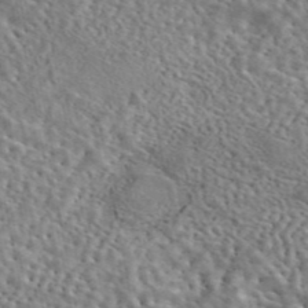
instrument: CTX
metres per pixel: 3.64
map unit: eAb
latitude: 44.2711
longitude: 113.8800
